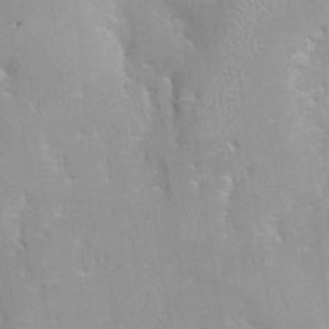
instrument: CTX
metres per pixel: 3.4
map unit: HNhu
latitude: 0.4790
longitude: -3.8583
